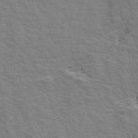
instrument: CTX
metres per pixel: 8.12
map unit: ANa
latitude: 48.3845
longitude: -76.6868
